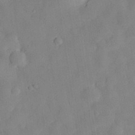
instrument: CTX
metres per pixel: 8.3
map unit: eHh
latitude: 28.2144
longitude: -77.2915
